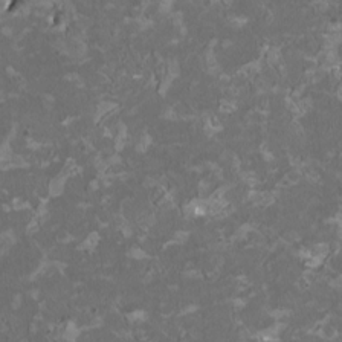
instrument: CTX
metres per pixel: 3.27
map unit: HNhu
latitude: 1.7827
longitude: -3.2915
